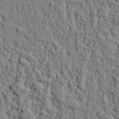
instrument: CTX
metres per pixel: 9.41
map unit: eHh
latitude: 26.2712
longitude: -78.0444
